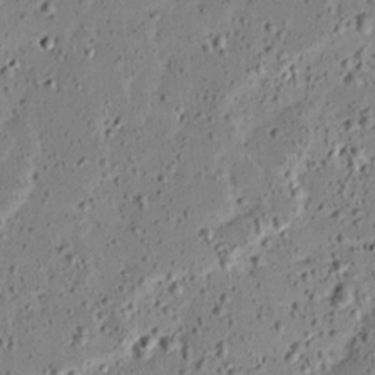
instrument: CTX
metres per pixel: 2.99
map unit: Ave
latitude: 13.8395
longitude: -138.7246
